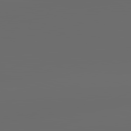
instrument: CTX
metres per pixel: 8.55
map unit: lApd
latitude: 83.6693
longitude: -129.6127
